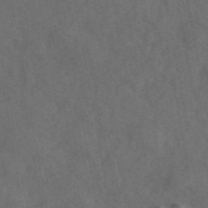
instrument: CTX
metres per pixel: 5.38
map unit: ANa
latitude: 44.0633
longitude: 30.1228
